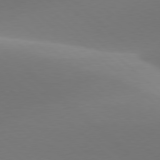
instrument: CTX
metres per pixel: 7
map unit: lApd
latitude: 78.1767
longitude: -50.8380
